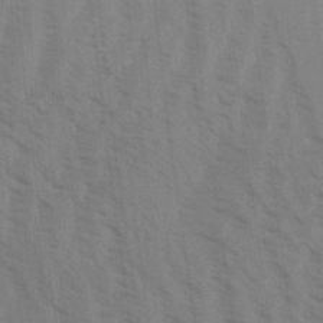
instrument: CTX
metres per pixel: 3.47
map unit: Aa
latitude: 31.5183
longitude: -139.3671
